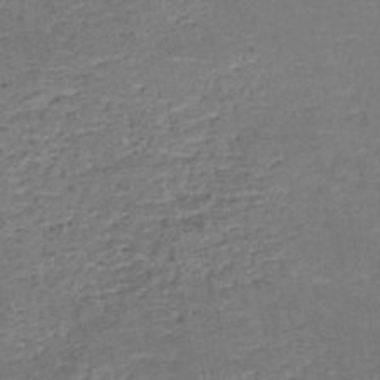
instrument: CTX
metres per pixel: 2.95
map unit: HNb
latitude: -50.8975
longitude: -49.3293
